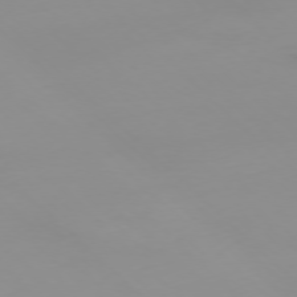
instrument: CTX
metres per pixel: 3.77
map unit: Ap
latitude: -77.2754
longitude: -81.8394
